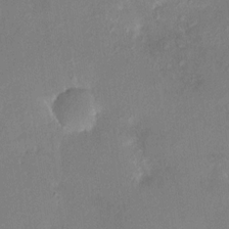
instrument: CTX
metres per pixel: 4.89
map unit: HNhu
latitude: 7.6505
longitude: 3.0675
